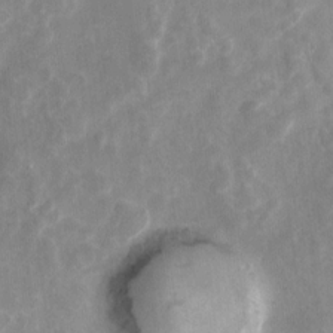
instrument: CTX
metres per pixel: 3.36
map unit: Hto
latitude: 6.4601
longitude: -31.9528
